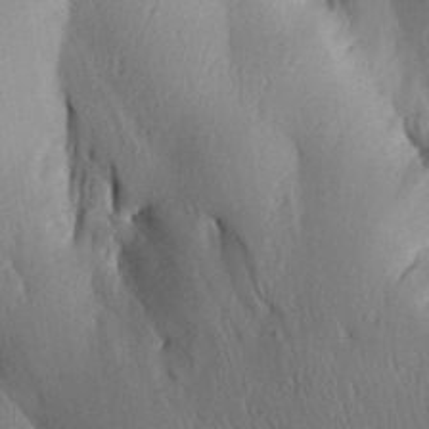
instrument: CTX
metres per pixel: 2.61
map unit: Aa
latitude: 29.6694
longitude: -135.5749
